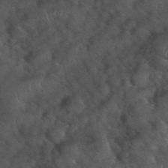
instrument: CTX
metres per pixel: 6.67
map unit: eHh
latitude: 39.6694
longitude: -56.7057
